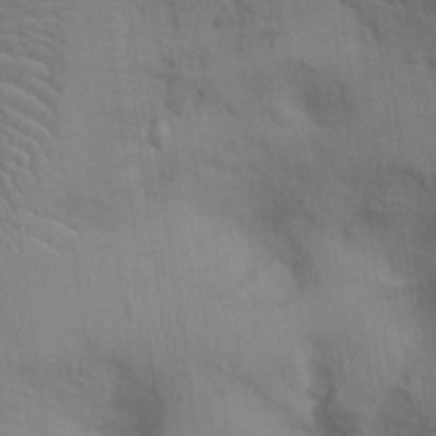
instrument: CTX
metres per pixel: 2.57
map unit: Ht
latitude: 0.1766
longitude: -13.9717
